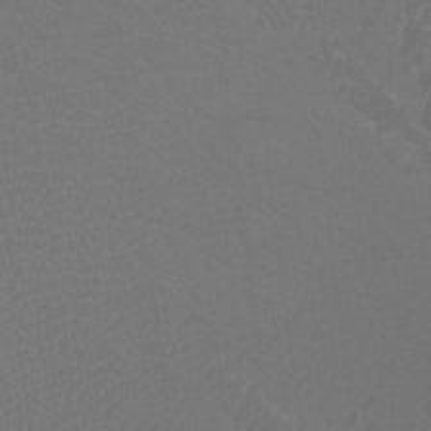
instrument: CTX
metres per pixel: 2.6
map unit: Htu
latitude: -11.7289
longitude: -71.8016
